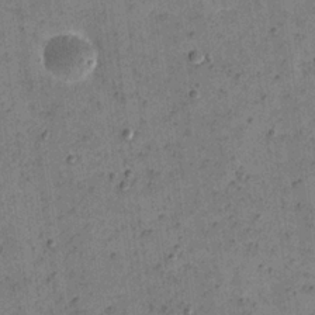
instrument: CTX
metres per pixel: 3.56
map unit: eHh
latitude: 22.0255
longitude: -66.4601
